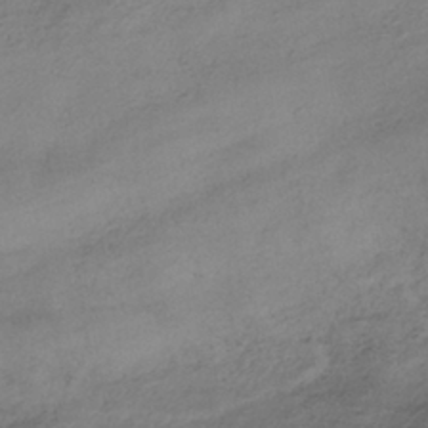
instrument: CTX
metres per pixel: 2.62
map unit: HNhu
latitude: -40.8030
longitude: 99.4454
